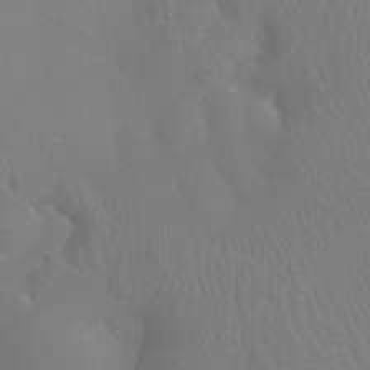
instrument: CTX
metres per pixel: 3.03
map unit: Ht
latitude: -3.4643
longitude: -26.0444
